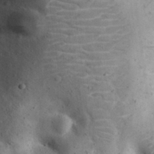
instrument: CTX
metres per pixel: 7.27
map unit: eHh
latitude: 23.7450
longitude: -67.3103
